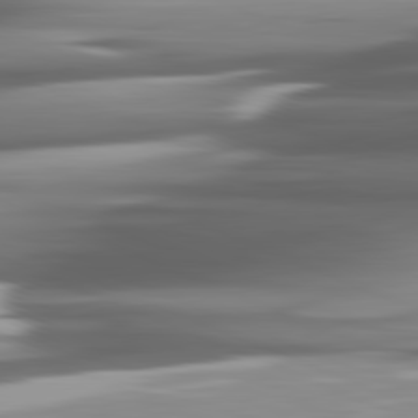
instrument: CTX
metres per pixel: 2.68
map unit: lApd
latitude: 81.8772
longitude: -140.8758
